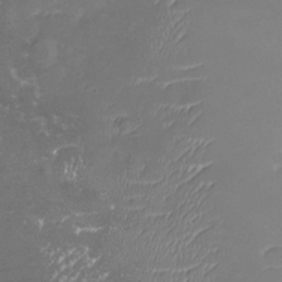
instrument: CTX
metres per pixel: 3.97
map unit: Nhu
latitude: -19.8800
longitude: -57.2914
